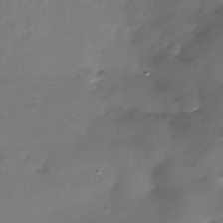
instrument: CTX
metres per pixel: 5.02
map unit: Nhu
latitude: -28.9542
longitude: -79.6883
